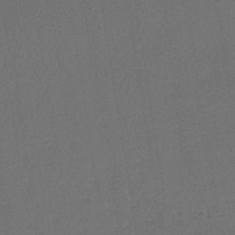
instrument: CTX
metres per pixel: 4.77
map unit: lHb
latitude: -39.3888
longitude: 69.0486
